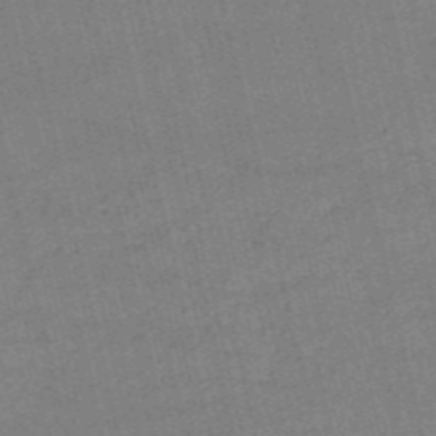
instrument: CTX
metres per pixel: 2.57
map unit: HNb
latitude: -53.1242
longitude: -40.7624
